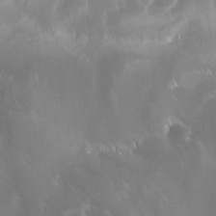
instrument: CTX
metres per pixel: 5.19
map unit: Ave
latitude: -7.7477
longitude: -122.7057
